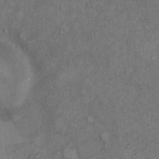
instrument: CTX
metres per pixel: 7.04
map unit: Hto
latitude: 8.6869
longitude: -59.0081
